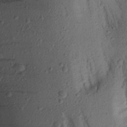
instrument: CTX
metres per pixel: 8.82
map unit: Aa
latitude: 16.8191
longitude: -146.6302
